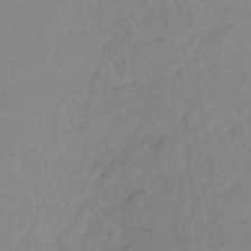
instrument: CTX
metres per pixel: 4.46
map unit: Hve
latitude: -34.2739
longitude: 90.3684
